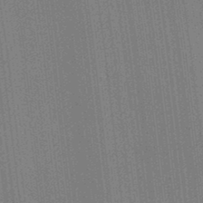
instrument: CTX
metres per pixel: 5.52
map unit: Ave
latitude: 22.9136
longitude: -136.2712
